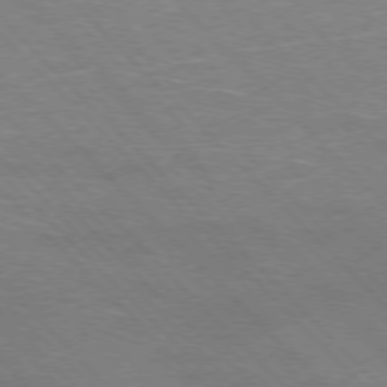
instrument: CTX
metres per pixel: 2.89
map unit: Hpe
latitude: -77.1242
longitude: -12.0822
